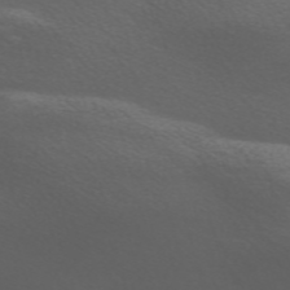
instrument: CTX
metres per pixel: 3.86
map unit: Nve
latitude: -58.9163
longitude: 66.2739
